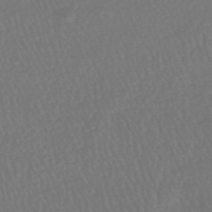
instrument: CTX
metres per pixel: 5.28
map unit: HNhu
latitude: -48.4251
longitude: 102.0283
